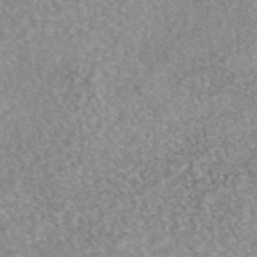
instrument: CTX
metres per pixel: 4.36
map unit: eAb
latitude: 45.3481
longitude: 104.9164
